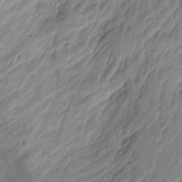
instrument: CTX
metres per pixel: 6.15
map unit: Hto
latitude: -8.2928
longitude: -44.7057
